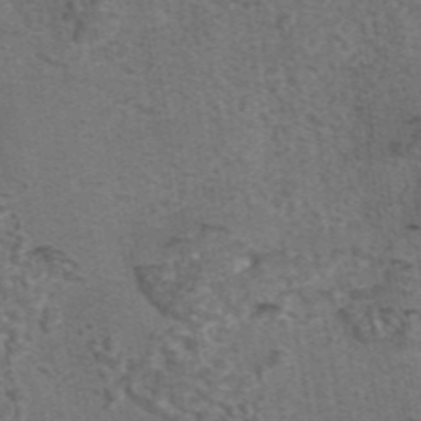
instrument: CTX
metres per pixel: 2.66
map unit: eAb
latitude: 43.4993
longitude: 105.3509
